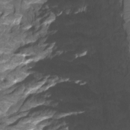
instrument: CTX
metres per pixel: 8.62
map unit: Htu
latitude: -11.4643
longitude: -72.4034
